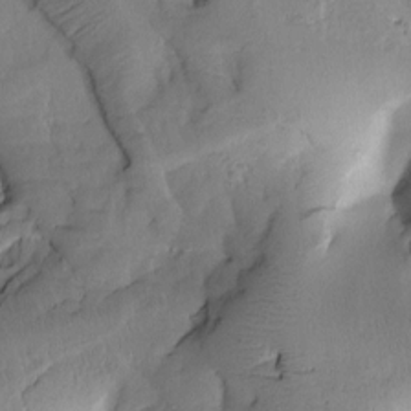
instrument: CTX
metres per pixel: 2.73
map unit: Htu
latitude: -0.6708
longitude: 170.9164
